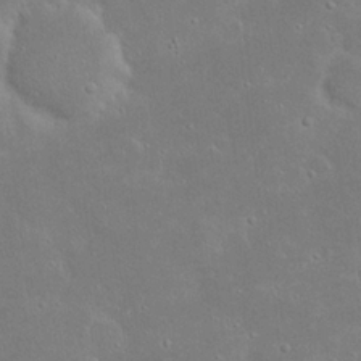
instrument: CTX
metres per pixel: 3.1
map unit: Nhu
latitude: 23.4615
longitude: -72.1200
